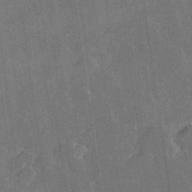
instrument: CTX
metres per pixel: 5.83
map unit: Hve
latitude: 27.8772
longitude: 144.2551
